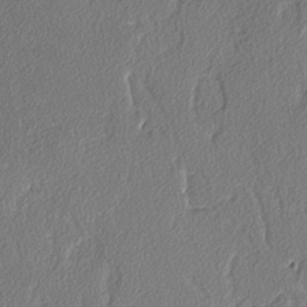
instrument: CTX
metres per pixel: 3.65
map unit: lAvf
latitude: -3.7288
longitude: -107.9150
